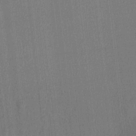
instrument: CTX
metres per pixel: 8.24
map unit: lHvf
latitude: 20.3845
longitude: 141.0864
